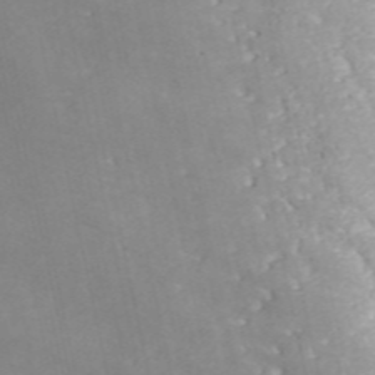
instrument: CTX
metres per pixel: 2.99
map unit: ANa
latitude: 41.2348
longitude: 34.6518
